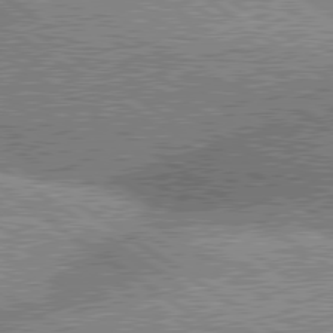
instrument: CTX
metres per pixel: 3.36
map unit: lApd
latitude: 80.0255
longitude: -151.0647
